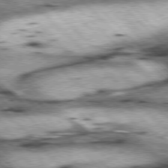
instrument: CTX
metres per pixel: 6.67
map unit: lApd
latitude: 76.9702
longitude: -50.8758
